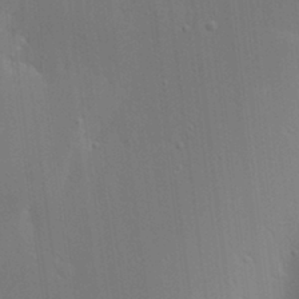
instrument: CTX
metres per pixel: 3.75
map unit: Ave
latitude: 17.8961
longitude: -139.2159
